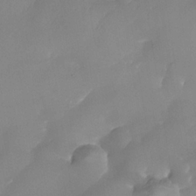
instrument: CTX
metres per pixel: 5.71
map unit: Nhe
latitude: -37.4454
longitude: -118.5923
